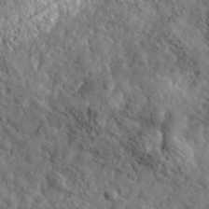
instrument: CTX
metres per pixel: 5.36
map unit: lHvf
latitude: 36.0444
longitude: -86.4223
